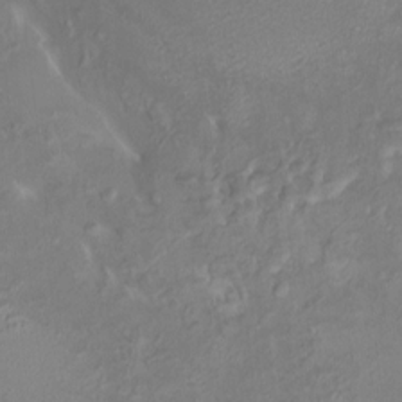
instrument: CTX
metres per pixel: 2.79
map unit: HNhu
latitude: 5.4804
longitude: 10.0283
